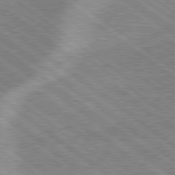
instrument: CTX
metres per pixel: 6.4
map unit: lApd
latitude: 79.0270
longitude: -169.1025
